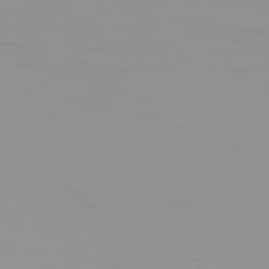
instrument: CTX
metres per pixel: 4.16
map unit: Hpe
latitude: 74.5735
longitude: -128.8191
